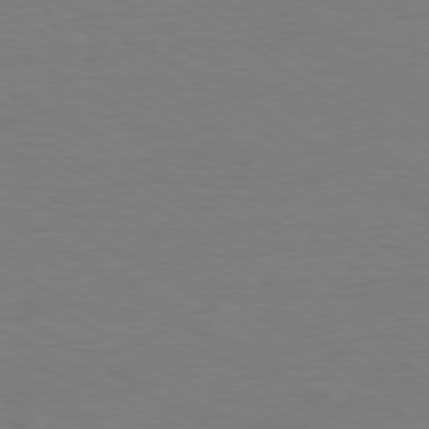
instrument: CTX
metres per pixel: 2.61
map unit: Ap
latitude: -80.0472
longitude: -87.4804
